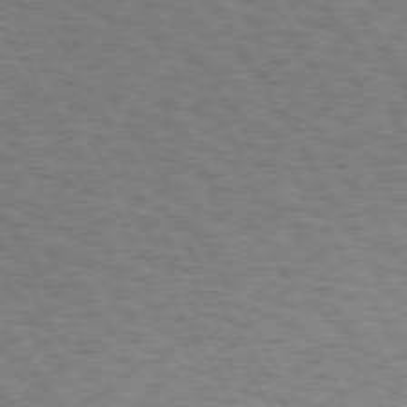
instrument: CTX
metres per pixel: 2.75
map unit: Hpe
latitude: 72.9703
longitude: -129.1970
